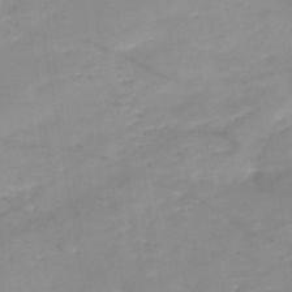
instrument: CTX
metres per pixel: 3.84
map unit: HNb
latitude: -50.0661
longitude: -40.1577
